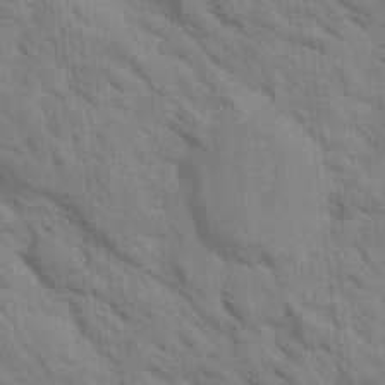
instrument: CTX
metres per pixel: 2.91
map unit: Htu
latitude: 2.1011
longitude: 143.3887
